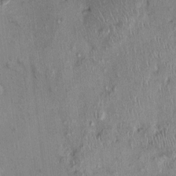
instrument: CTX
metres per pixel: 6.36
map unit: Nhu
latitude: -0.2173
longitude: -14.4601
